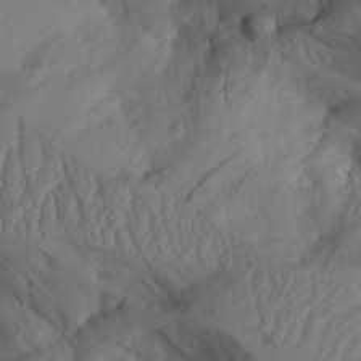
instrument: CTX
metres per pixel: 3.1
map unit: Aa
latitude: 25.6882
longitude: -128.4034
